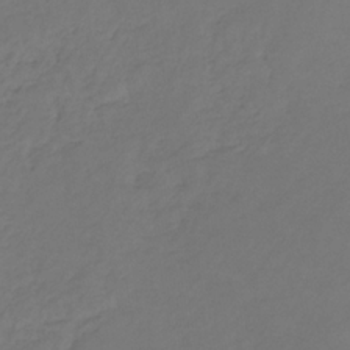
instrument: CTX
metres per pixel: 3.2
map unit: lHb
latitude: -30.6707
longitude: 65.5021
